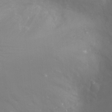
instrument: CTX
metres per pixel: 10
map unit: Ht
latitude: -9.5399
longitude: -24.1011
